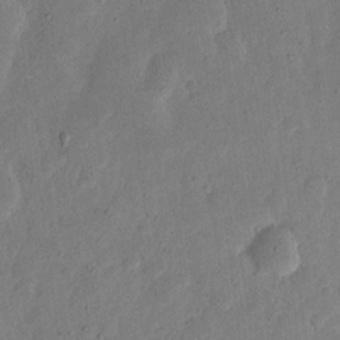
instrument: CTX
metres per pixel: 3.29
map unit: eHh
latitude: 6.9136
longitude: -71.6127
